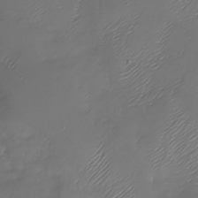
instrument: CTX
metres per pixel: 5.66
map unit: Nhu
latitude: -27.9367
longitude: -60.1200
